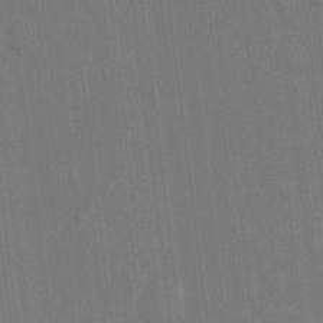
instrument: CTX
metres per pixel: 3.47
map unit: Hto
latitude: -10.1795
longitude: -36.2334
